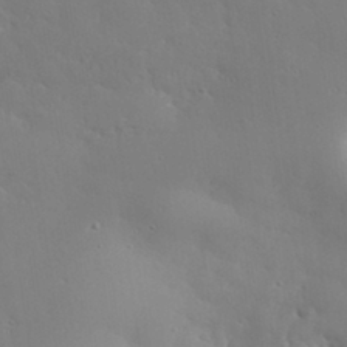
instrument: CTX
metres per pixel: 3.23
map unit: eHh
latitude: 30.7247
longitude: -82.5923
